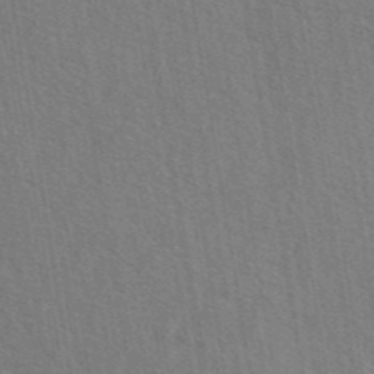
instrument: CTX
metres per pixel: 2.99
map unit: eAb
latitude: 45.2159
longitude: 113.2943
